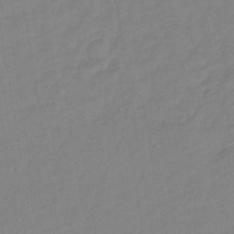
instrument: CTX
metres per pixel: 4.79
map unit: lHb
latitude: -41.7289
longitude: 74.4818
